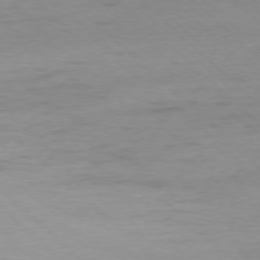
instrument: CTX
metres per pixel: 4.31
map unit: Ap
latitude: -77.2187
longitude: -91.4049
